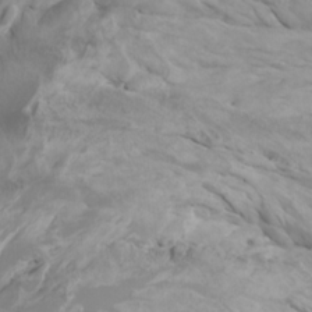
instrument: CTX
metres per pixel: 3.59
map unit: Htu
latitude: -7.1053
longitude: -71.4426
